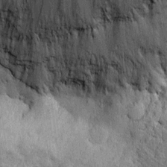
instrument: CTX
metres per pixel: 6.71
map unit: Htu
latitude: -4.0850
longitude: 156.9164
